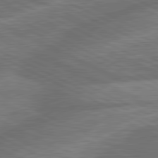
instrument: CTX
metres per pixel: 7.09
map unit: lApd
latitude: 81.2159
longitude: -167.5182
